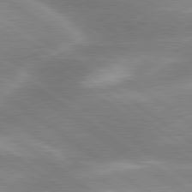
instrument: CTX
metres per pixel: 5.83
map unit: lApd
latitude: 80.1389
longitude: -119.7260
